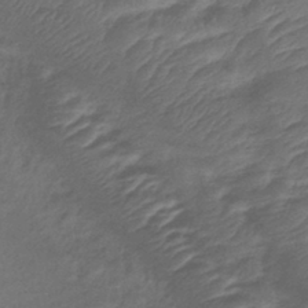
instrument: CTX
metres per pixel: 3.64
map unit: lHb
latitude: -39.5588
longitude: 75.6155
